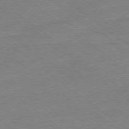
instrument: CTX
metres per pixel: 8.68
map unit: Ap
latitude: -77.7289
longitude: -82.2144
